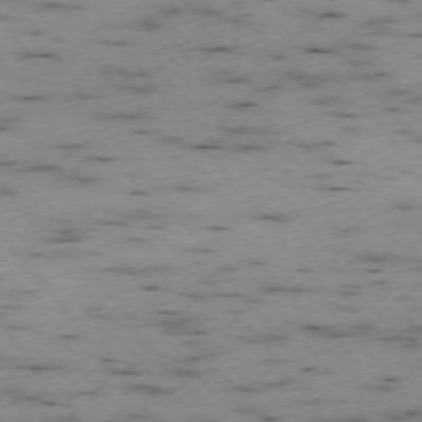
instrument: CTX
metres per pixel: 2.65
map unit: Ap
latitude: -73.8422
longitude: -73.7072
